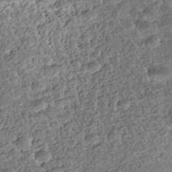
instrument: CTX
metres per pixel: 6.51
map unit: Nhe
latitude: -39.7289
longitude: -116.8947
